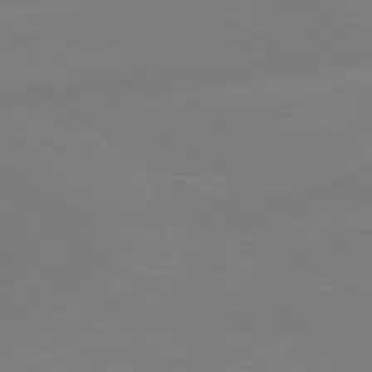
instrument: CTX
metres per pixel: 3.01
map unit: lApd
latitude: 79.1026
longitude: -150.0255
